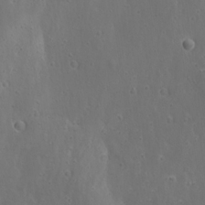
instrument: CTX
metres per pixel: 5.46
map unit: Ave
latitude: 22.5357
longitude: -136.7435
